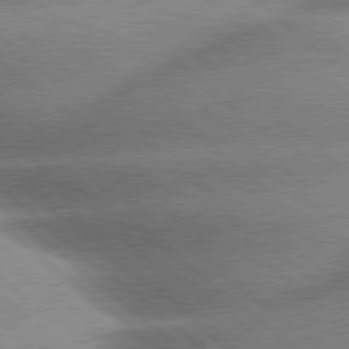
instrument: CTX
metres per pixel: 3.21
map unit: lApd
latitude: 79.9150
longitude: -148.5735
